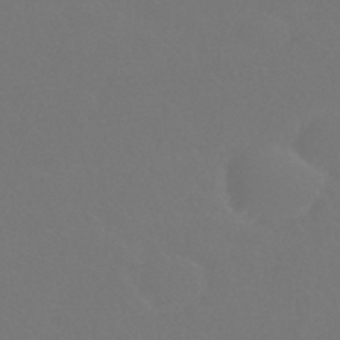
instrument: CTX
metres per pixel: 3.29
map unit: HNhu
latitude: -42.4062
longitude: 94.0283
